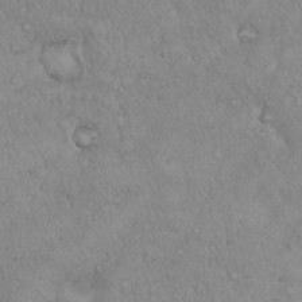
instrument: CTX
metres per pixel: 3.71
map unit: Hto
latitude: 17.2159
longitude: -59.0081
